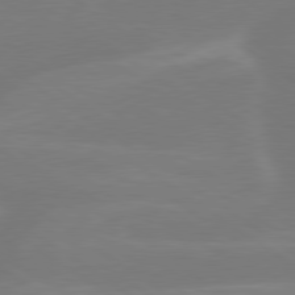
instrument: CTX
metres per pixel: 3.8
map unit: lApd
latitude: 79.4994
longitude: -142.4034
